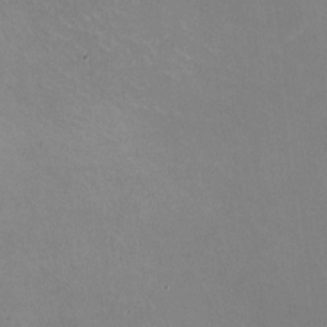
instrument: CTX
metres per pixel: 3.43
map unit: HNhu
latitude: -0.5574
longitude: -2.1955
